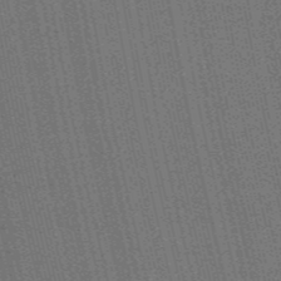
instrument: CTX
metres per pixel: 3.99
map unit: HNb
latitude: -47.8044
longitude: 59.5399
